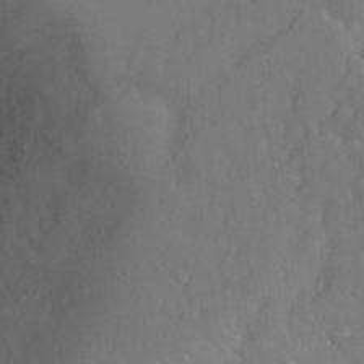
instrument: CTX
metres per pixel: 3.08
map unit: Ht
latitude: -2.5384
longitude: -33.6316
